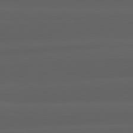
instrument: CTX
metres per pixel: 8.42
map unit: lApd
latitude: 82.2333
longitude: -170.7057
